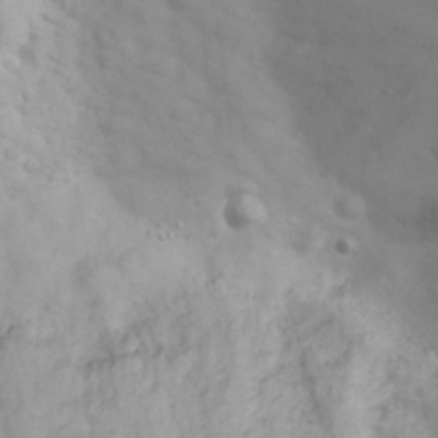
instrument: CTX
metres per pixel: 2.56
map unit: eHh
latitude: 31.8395
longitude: -61.0647
